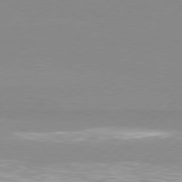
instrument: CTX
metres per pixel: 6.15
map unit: Hpe
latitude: 78.0822
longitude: -131.3860
